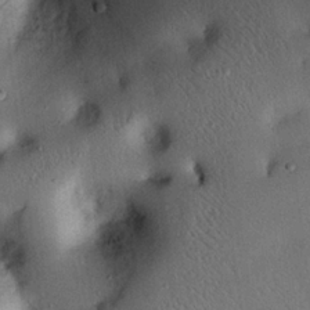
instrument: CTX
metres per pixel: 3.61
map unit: Nhu
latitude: 24.0255
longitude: -71.2537
